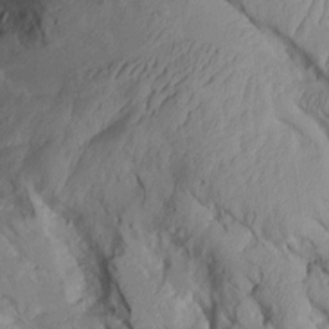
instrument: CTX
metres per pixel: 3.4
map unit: Aa
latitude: 9.1403
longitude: -127.8583
